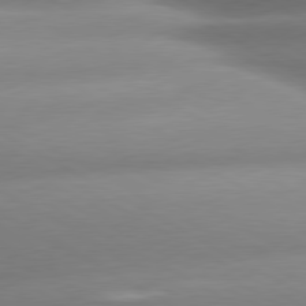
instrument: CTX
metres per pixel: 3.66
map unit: lApd
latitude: 80.1389
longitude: -158.3089
